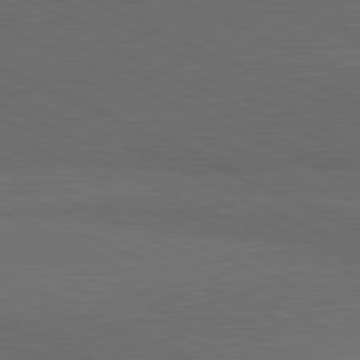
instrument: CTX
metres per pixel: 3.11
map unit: lApd
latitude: 81.5371
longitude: 148.6708
